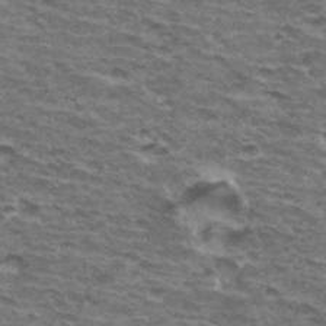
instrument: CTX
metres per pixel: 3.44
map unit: Hto
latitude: 34.6301
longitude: -42.8947
